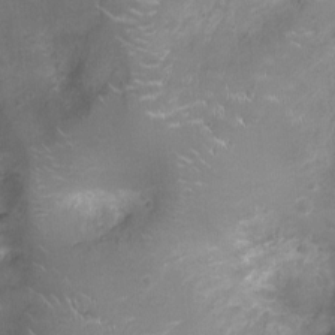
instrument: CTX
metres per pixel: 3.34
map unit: Ht
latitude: -4.7085
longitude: -15.7450
